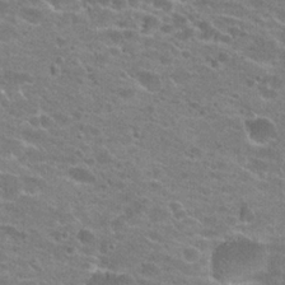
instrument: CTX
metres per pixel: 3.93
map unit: Hto
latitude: 23.0836
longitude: -43.5182
